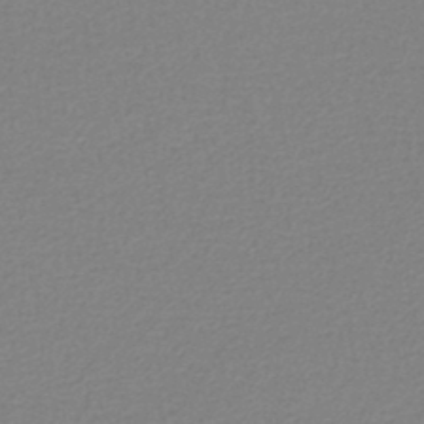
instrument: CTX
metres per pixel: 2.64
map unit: lHb
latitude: -45.1998
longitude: 63.0675
